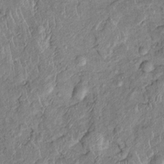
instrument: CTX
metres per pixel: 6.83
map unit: Htu
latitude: -5.9745
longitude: 155.1431
